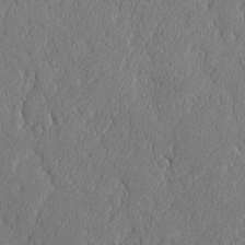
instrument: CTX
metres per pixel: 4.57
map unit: lAvf
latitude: -8.2361
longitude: -112.1578
